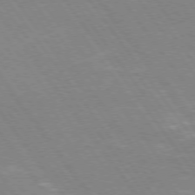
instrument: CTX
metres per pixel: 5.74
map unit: Hpe
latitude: 74.0444
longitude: -141.8016
